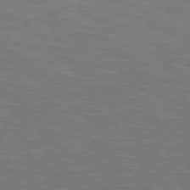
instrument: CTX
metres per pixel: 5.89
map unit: Hpe
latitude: 78.4790
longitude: 175.2564
